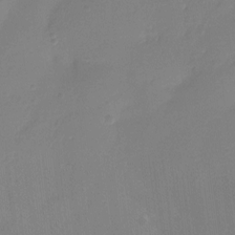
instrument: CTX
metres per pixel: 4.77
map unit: Htu
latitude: -13.3699
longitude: -49.3104
